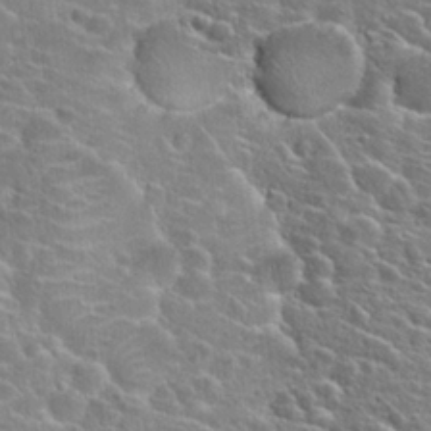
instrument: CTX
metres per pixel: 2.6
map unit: Hto
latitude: 24.3467
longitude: -44.7057
